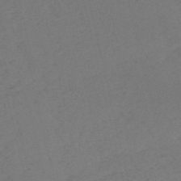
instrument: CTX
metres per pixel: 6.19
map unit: HNb
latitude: -54.9920
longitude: -41.8583
